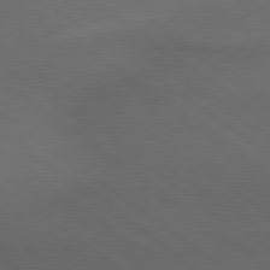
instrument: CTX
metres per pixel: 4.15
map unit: lApd
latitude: 79.4049
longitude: -177.1592
